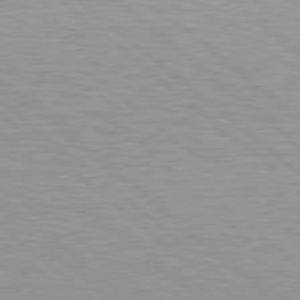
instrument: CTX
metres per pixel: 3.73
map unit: Hpe
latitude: 78.6680
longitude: -140.4034
